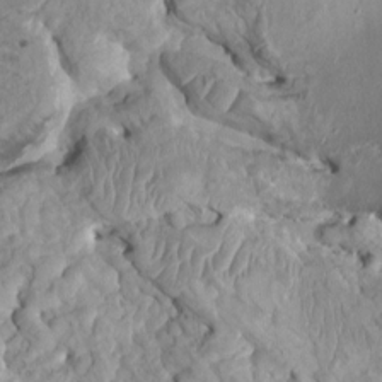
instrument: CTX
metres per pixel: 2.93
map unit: HNhu
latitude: 4.4412
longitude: -3.2726
